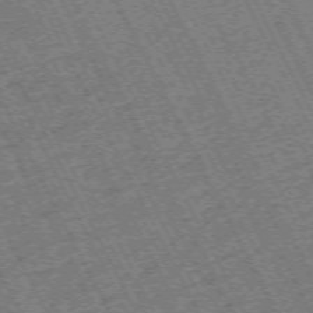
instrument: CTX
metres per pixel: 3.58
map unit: Hpe
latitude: -71.4455
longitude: 10.5007
